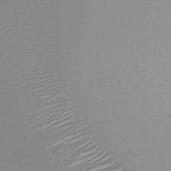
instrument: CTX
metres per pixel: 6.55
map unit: HNb
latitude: -46.4251
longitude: -42.2334
